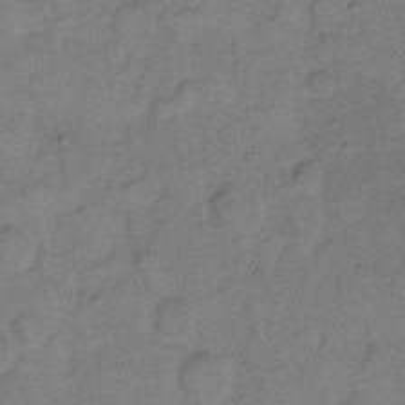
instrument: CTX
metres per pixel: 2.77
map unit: eHh
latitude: 8.8758
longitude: -63.2159
